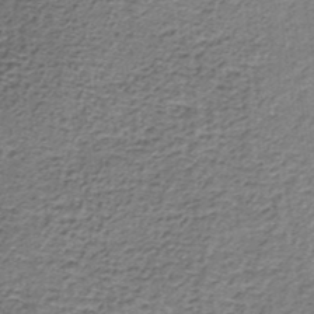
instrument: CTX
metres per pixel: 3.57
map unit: lHb
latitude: -36.9919
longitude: 60.9731
